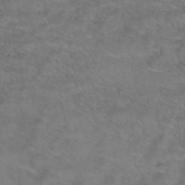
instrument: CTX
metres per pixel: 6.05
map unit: Hto
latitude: 39.7072
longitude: -42.8380
